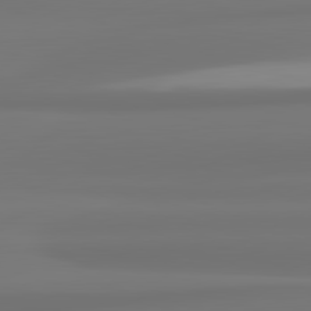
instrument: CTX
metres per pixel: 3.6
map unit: lApd
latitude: 82.1199
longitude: 175.4076
